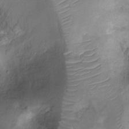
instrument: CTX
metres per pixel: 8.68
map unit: Ht
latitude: -9.1998
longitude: -20.9703
